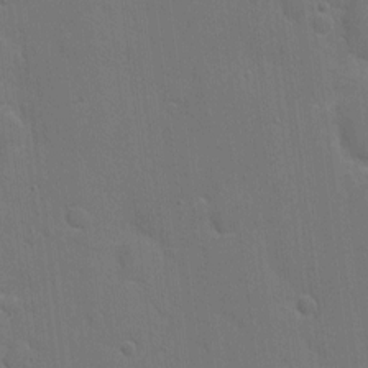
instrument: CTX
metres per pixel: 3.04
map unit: eHh
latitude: 6.6490
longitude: -67.6316
